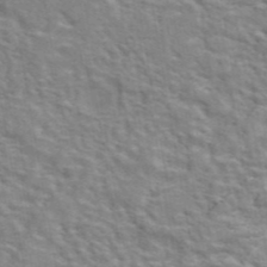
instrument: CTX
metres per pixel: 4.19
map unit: eAb
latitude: 43.0459
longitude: 107.8801
